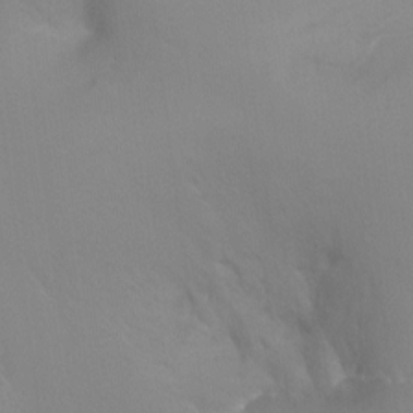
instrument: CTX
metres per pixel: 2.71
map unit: Ht
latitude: -6.7652
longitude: -32.5735
